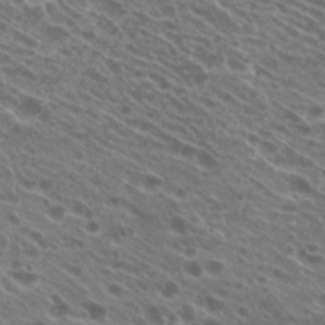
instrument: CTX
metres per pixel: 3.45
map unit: Hto
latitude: 24.7624
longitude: -40.4601
